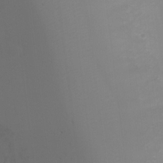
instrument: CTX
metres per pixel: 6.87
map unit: Ht
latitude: -5.7288
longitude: -28.9702
